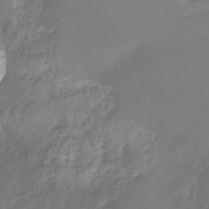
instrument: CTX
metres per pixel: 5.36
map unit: Nhu
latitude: -30.2928
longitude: -63.6883
